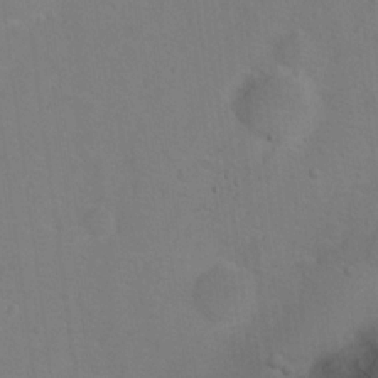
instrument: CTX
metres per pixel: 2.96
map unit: Nhu
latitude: 13.6127
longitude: -36.4790
